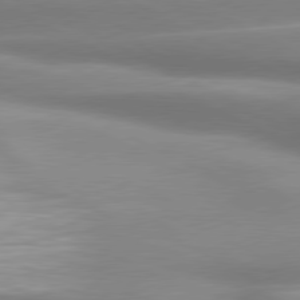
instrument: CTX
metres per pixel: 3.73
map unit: lApd
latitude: 79.6127
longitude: -120.1200
